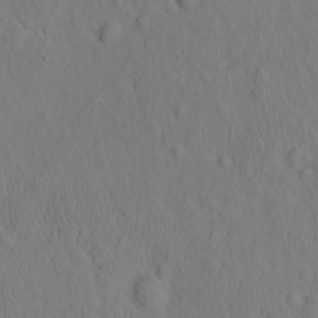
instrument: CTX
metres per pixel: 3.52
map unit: eHh
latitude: -2.1038
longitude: 18.9920
